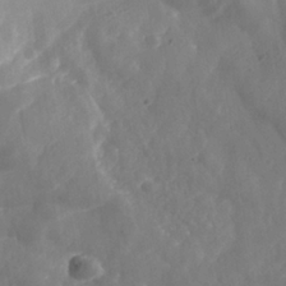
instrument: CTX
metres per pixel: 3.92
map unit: Nhe
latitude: -37.3887
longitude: 138.8219
